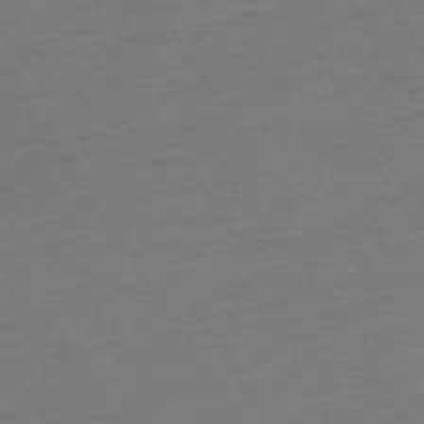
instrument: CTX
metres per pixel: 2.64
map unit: Ap
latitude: -73.8989
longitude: -84.6113
